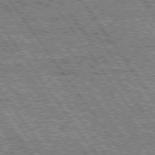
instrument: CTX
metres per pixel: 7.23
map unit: Hpe
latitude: 74.8569
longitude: -154.0822
